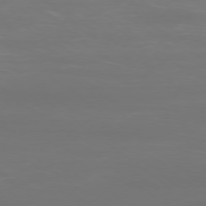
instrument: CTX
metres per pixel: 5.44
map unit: Ap
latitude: -78.3117
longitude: -93.7449
